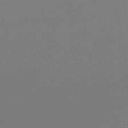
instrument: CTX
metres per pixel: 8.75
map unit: lHb
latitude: -46.4818
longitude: 58.9919
